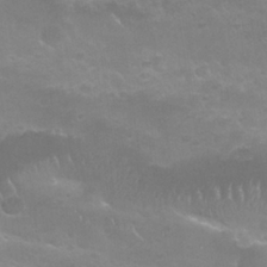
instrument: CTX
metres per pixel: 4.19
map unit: Nhu
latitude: 25.1970
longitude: -52.8380
